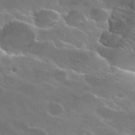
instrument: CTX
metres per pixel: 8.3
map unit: Hto
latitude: 29.9150
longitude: -43.3482
